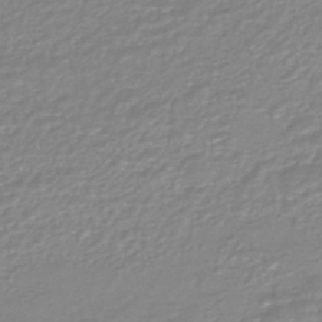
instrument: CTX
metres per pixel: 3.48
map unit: HNhu
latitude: -46.1983
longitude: 98.3684
